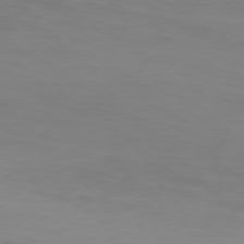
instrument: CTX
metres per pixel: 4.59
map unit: Hpe
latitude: 77.7260
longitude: -167.1970
